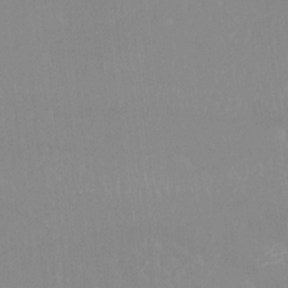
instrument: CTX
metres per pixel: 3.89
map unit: Htu
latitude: -15.1243
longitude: -47.8773
